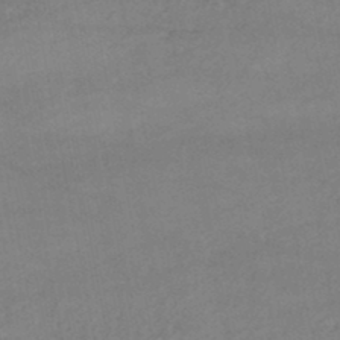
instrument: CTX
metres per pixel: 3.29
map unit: lHb
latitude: -45.7856
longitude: 62.0472
